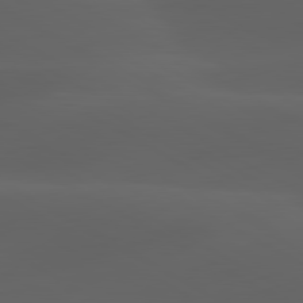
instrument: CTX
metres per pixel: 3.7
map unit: lApd
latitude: 80.3656
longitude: -88.8380
